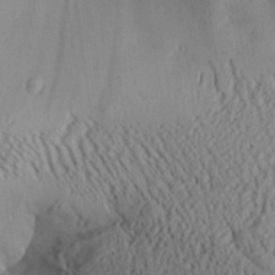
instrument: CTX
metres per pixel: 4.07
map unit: Aa
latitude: 28.5168
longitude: -134.3278
